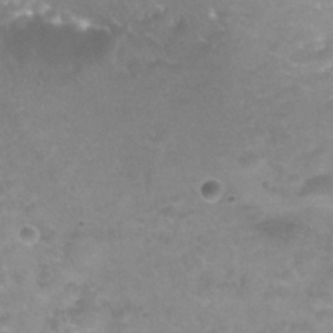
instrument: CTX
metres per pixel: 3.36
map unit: Nhu
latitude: 24.8757
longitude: -53.7072
